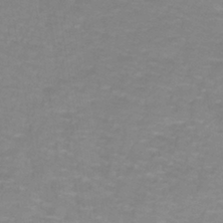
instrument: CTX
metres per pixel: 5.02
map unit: lHb
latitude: -41.5021
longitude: 56.0283
